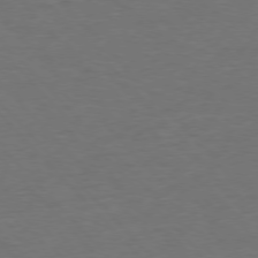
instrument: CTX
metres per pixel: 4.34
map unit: Ap
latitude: -77.4643
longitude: -83.3859
